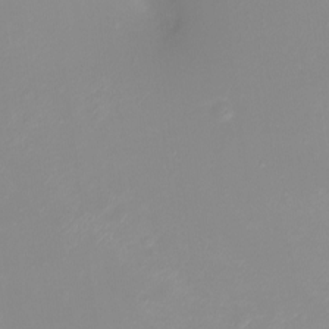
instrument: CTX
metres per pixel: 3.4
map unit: eHh
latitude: -4.2172
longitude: -76.6112
